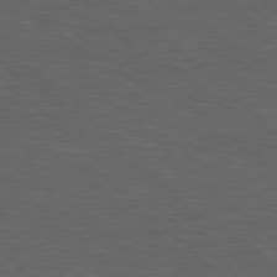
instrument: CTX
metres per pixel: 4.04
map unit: Hpe
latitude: 78.2145
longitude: -153.7072
